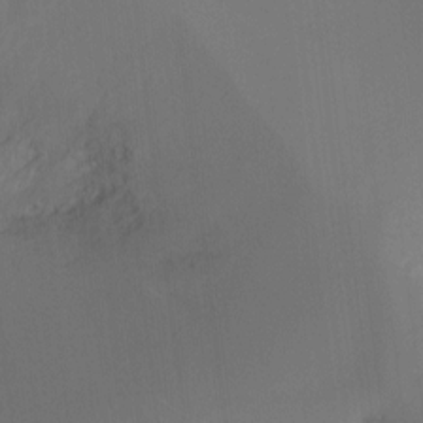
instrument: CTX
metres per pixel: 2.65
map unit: Ht
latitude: -11.8989
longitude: -46.7813
